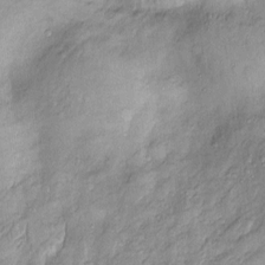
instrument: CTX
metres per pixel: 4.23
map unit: Htu
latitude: -4.7841
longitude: 158.8219
